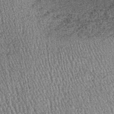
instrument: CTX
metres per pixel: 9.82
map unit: lHb
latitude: -37.2942
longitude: 67.7667
